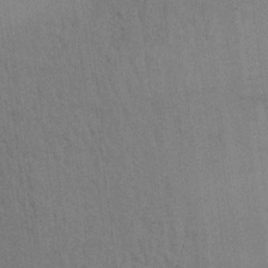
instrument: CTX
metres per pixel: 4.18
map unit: Aa
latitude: 20.6302
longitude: -144.1389
